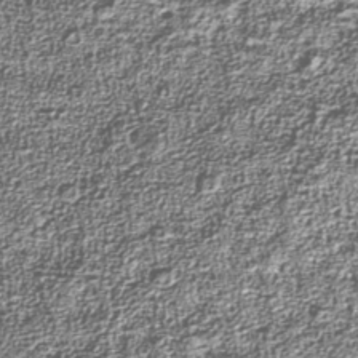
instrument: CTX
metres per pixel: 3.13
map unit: Nhu
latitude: -39.3510
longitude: -83.8583
